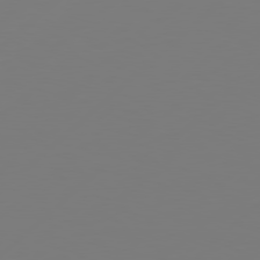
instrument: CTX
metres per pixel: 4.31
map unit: Hpe
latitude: 78.4223
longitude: 173.5399
